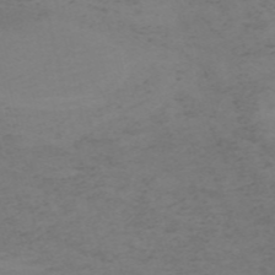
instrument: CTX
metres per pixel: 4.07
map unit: HNb
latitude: -55.5210
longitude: -46.6491
